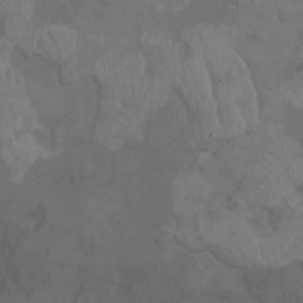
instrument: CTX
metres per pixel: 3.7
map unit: Aa
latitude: -7.7666
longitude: -80.3089
